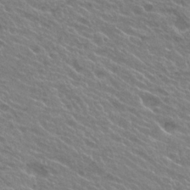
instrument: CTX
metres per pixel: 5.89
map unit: Hto
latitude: 25.1214
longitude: -37.8395
